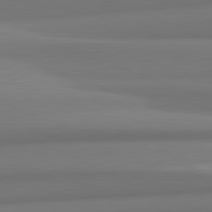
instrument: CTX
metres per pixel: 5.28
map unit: lApd
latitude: 82.2144
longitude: 169.8233
